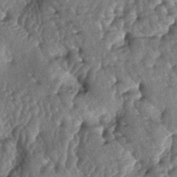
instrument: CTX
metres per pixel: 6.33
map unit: lAa
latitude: -5.5399
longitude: -125.9150
